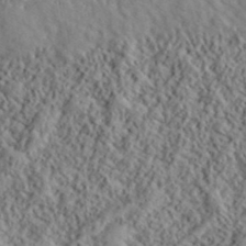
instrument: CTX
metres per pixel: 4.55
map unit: lHvf
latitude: 40.3467
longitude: -88.7813
